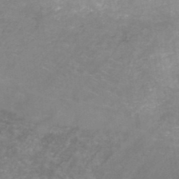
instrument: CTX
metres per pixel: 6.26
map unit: HNb
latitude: -45.5588
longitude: -45.4993
